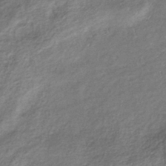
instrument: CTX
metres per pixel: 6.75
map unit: eHb
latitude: -38.4629
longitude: 76.2362
